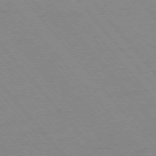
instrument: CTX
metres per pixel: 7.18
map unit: Ap
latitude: -76.0283
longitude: -86.9514
